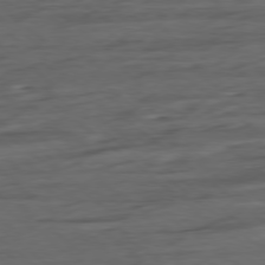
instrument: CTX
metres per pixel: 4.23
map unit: Hpe
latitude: -78.8597
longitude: -19.7449
